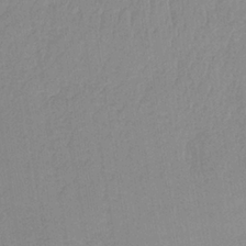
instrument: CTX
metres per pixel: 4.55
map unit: HNb
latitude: -33.9745
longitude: 63.5399
